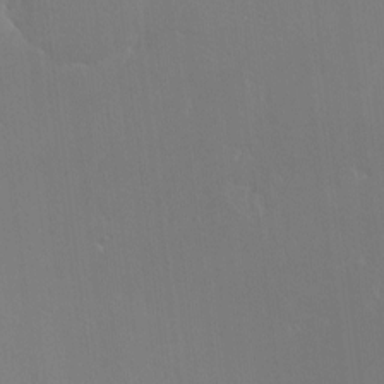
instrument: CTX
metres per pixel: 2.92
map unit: eHh
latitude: -2.9541
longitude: 19.4265
